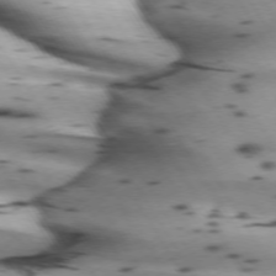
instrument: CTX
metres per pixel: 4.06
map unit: lApd
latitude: 72.1200
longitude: -52.8569
